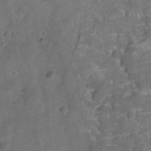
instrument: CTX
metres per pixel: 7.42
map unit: Ht
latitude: -10.1795
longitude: -22.3089
